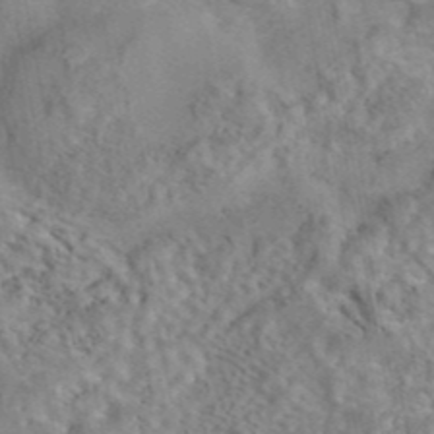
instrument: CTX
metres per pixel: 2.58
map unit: eAb
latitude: 43.1781
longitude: 108.4818
